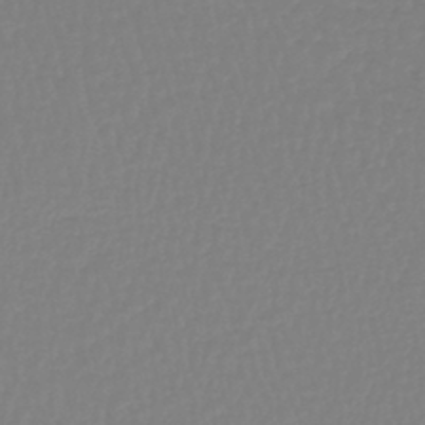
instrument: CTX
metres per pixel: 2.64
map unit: lHb
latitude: -42.9352
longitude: 64.0472
